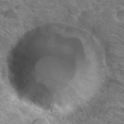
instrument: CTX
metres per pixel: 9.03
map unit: Hto
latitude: 31.4238
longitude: -44.0822
